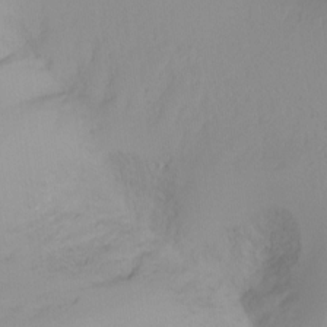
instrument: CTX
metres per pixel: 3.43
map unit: Ht
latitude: -16.8030
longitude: -47.4427
